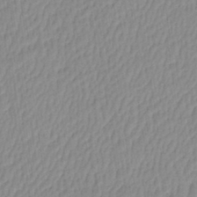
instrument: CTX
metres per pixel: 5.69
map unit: eHh
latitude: -4.0094
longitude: 15.3132
